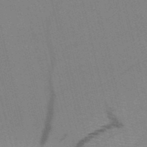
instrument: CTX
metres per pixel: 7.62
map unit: HNb
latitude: -52.2928
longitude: -44.7057
